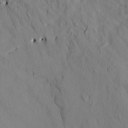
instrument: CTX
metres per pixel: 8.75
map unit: HNhu
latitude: 11.4616
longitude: 23.4644
